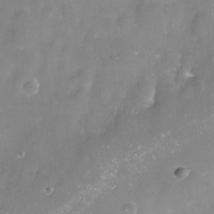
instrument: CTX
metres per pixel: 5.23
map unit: Nve
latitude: -17.5966
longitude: -58.8758
